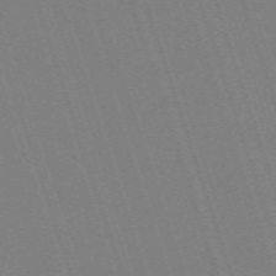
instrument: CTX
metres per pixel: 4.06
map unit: eHh
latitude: -63.1998
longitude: 51.1242
